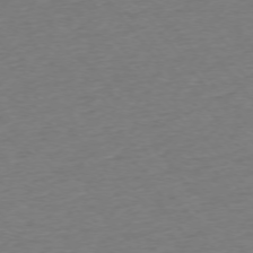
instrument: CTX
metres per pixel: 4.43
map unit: Ap
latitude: -75.1998
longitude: -88.7625
